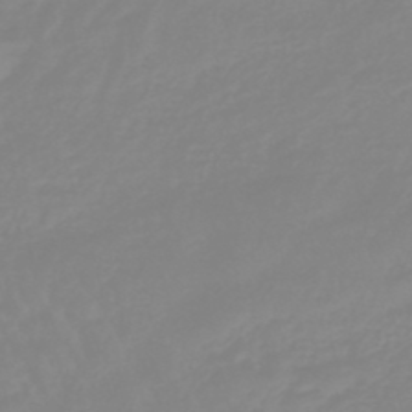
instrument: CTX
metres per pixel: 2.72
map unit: eHb
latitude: -44.9920
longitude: 81.0487
